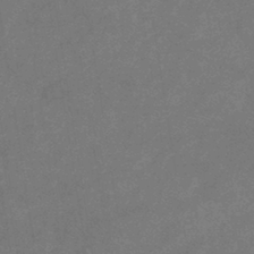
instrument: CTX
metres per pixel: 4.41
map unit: lHb
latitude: -40.5007
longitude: 74.8975
